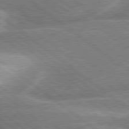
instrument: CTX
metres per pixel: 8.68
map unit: lApd
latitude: 80.2333
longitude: -118.8758
